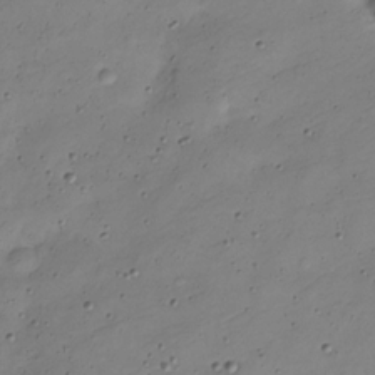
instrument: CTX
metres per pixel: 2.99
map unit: Nve
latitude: -25.8989
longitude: 106.3307
